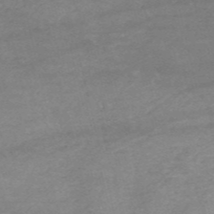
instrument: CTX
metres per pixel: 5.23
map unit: HNb
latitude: -55.0109
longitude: -44.4979
